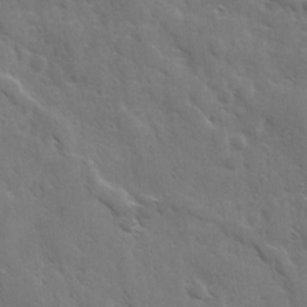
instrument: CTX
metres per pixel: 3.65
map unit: Ave
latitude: 10.6680
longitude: -103.1970
